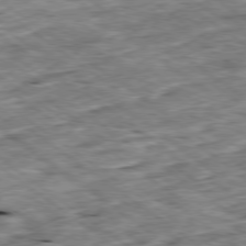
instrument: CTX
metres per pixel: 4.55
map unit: Ap
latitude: -79.2565
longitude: -87.9717
